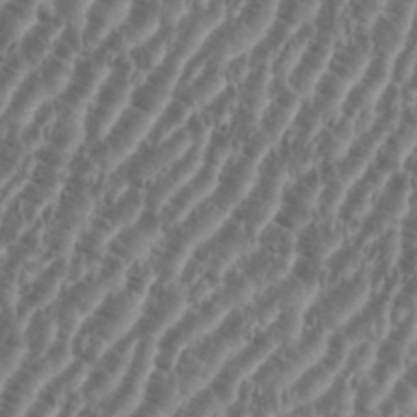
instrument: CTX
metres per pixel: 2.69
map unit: eHh
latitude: 37.0459
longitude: -136.0822
